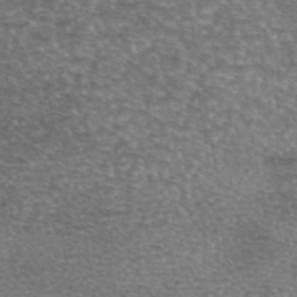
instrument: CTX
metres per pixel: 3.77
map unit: eAb
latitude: 45.6127
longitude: 103.8800
